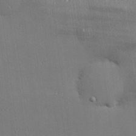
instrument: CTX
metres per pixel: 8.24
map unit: Hve
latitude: 26.6869
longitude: -90.4223
